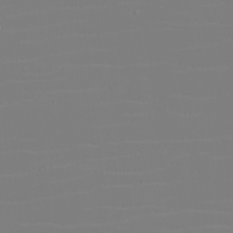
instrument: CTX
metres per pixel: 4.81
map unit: eHh
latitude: -5.9745
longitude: -84.3467
